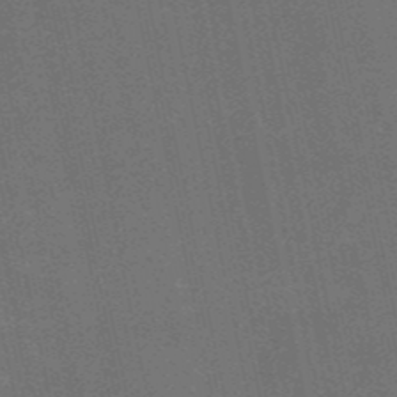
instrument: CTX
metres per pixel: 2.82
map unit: HNb
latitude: -52.2550
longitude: -40.1955
